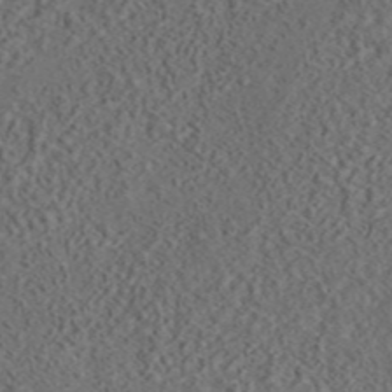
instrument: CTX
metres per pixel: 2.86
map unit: eAb
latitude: 43.9717
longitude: 116.5384
